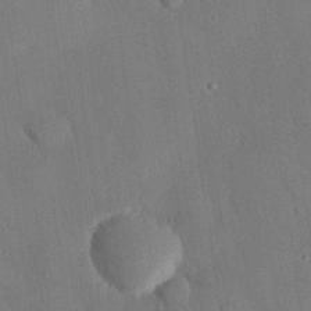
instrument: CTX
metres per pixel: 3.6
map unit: eHh
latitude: 27.7450
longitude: -79.9906
